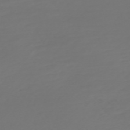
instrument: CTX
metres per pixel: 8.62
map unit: Nve
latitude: -59.6154
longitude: 57.8800
